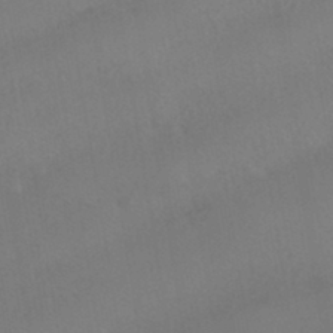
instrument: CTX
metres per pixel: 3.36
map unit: HNhu
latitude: -43.1998
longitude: 94.4062
